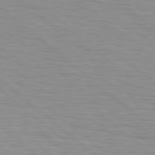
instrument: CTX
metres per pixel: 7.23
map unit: Hpe
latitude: 78.8758
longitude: -140.2900
